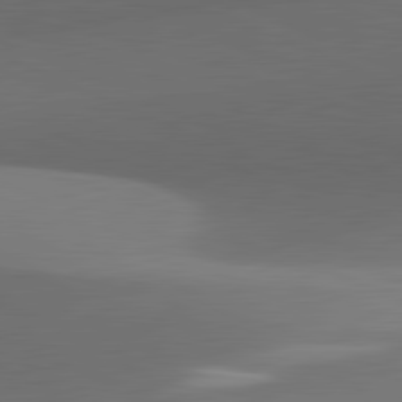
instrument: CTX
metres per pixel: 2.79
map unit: lApd
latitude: 81.8205
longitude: 133.5588
